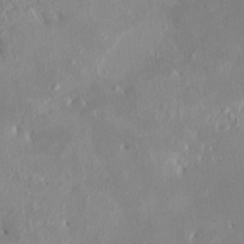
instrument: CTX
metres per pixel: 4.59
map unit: HNhu
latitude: 7.2915
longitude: -1.3292
